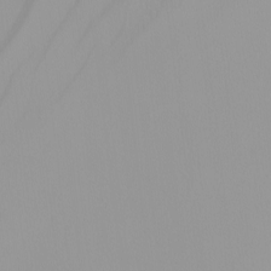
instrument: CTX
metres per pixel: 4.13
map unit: Nhu
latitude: -8.2361
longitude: -95.5749
